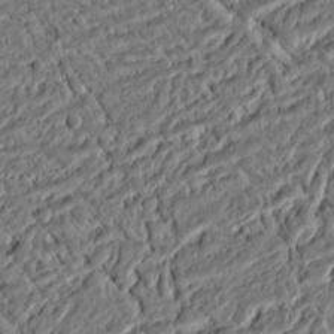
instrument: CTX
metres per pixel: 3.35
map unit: Ht
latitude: 11.8395
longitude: -75.4804
